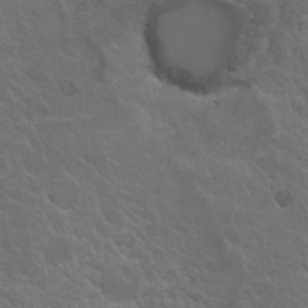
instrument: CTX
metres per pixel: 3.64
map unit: Nhu
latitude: 17.3860
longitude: -33.2159
